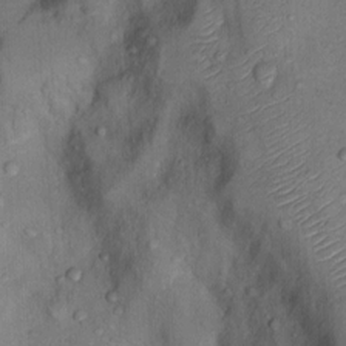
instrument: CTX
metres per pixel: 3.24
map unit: Nhu
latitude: 8.6680
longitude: -24.6301
